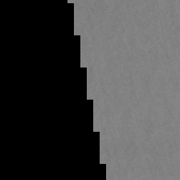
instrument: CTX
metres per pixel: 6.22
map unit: lHb
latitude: -49.1998
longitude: 72.7085
